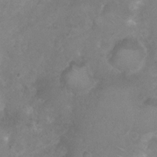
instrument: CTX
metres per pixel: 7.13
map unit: Nhu
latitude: 3.1025
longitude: -24.8757
